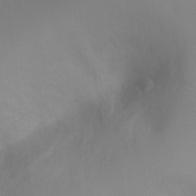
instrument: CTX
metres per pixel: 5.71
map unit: Ht
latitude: -4.7463
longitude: -28.0633
